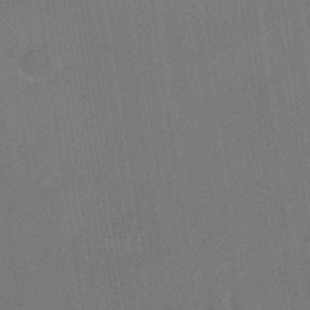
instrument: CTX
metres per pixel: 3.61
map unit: HNhu
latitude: -42.0661
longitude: 94.2928
